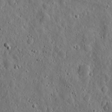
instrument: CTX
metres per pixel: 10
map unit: eHh
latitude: 10.9325
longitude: -73.6127
